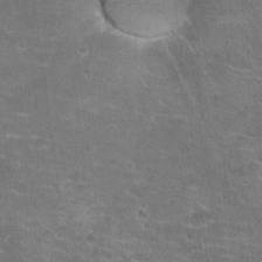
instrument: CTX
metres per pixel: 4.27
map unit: Hto
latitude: 21.1970
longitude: -42.9703
